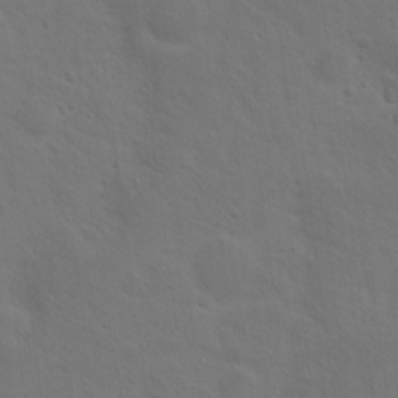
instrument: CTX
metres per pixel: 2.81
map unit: Nhu
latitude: 18.3089
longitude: -33.9150
